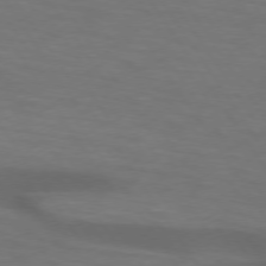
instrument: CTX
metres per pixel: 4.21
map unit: lApd
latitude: 74.1011
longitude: -52.4979
